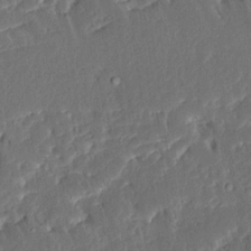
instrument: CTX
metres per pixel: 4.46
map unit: Ave
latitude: 15.4616
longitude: -138.8569
